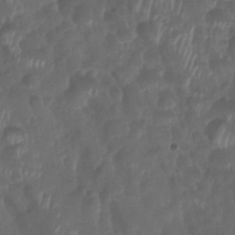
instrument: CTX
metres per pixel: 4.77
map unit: Nhu
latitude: 28.8758
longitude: -56.3278
